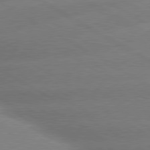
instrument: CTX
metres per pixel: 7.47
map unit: lApd
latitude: 80.0822
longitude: -155.7450
